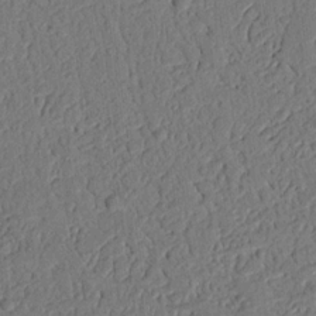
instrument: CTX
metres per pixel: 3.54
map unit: Nhu
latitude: 20.4223
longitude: -78.3090
